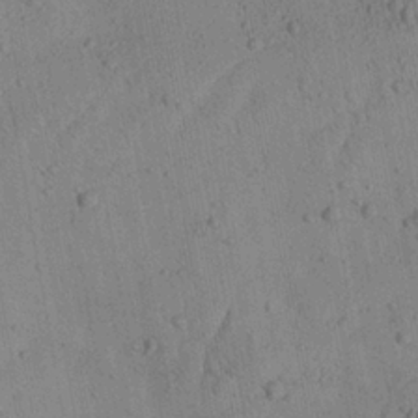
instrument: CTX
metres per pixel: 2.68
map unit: Aa
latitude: 22.4034
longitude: -142.8758
